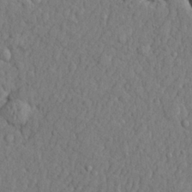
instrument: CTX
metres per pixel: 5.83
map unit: lHvf
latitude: 22.8569
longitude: 142.3873
